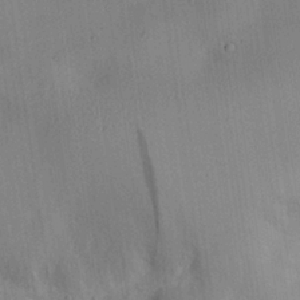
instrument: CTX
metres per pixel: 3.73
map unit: eHh
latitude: 25.9339
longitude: -69.4238
